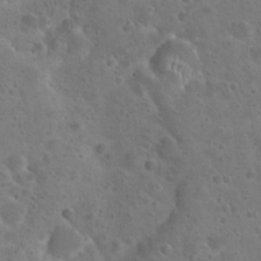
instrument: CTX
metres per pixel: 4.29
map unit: Hto
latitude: 22.4412
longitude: -48.7057
